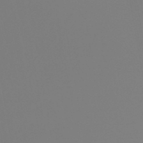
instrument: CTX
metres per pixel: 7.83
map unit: eHb
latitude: -50.7085
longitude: 74.5007
